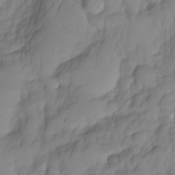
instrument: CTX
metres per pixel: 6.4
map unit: HNhu
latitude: -24.3306
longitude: 49.4077
